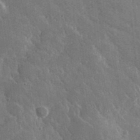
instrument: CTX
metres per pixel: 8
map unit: lHvf
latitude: 36.5735
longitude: -91.1403
